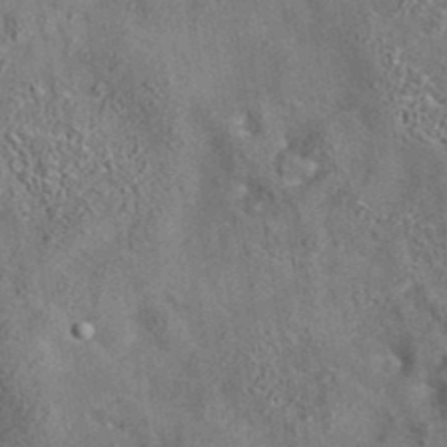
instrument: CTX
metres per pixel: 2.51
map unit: eAb
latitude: 35.4804
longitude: 114.5385
